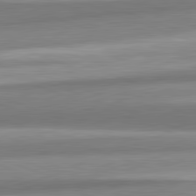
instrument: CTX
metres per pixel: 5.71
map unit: lApd
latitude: 82.2333
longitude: 179.6910
